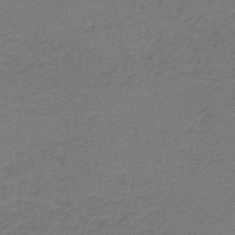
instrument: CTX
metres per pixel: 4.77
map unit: HNb
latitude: -42.8030
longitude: 49.7856
